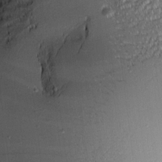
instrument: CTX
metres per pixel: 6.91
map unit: Aa
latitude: 8.5735
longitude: -132.0444
